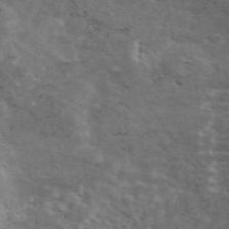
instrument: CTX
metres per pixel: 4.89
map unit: ANa
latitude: 46.0255
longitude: 21.8044
